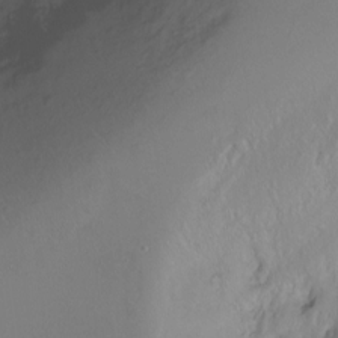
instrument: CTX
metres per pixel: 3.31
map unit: Ht
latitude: -6.4251
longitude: -34.0444
